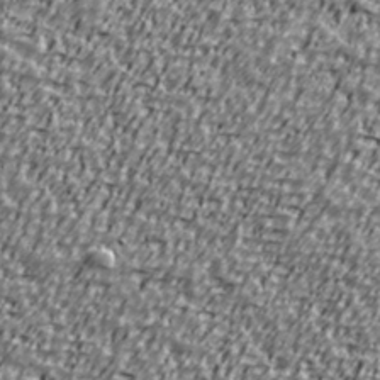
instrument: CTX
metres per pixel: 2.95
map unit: Ave
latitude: 40.9324
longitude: -112.1578
